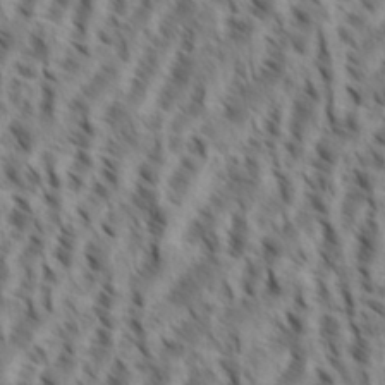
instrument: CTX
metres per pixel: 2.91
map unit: eHh
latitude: 35.2159
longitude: -138.4601
